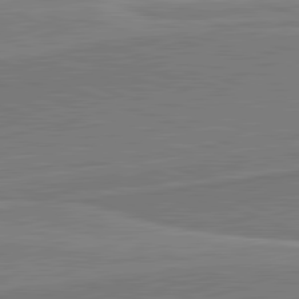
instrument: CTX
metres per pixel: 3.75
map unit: lApd
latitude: 82.1199
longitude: 140.2172
